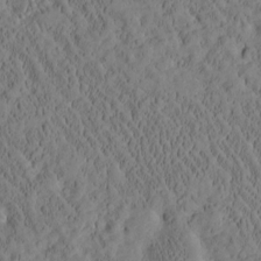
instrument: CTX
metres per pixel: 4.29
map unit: Htu
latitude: -3.3887
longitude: 174.6896
